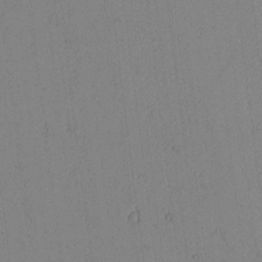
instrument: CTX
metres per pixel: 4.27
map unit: lAvf
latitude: -1.1243
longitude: -105.5749
